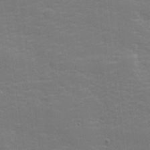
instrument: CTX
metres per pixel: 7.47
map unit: lHvf
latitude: 25.4237
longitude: 141.9367
